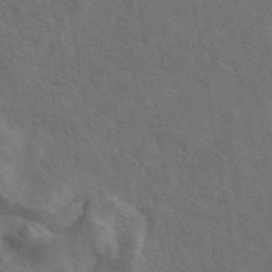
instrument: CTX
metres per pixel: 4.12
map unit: eAb
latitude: 43.4615
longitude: 110.0472
